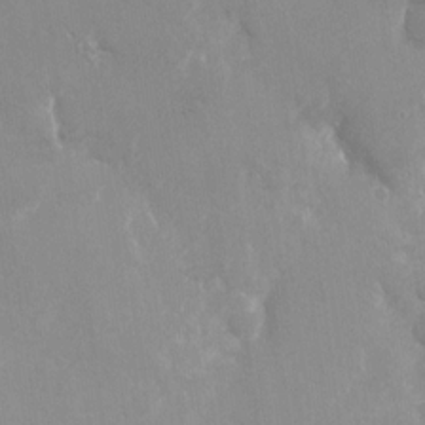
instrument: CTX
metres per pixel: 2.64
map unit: Nhu
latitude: -27.8800
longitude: -79.4238
